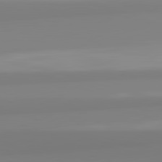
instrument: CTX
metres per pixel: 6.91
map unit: lApd
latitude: 82.4223
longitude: 173.6911
